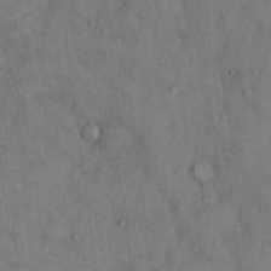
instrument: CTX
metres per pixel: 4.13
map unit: Hto
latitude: 14.9514
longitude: -60.5545
